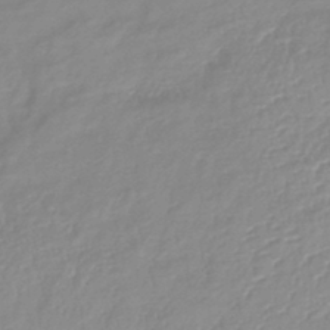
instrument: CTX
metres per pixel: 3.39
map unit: lHb
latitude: -41.4454
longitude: 75.4266
